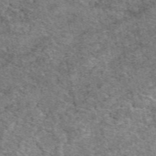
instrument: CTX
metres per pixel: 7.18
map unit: eAb
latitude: 49.3293
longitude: 114.2361
